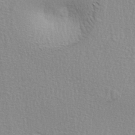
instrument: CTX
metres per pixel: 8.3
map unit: lAa
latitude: -4.2928
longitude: -121.7828
